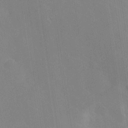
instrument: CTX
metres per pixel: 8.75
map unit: Hve
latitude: 26.8191
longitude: 143.8611
